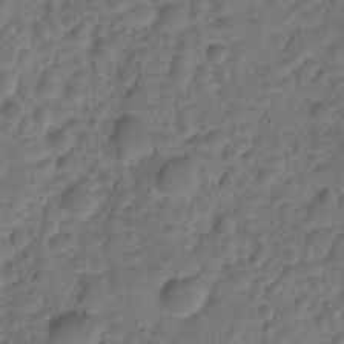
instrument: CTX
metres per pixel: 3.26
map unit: HNhu
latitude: -21.0675
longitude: 85.3887
